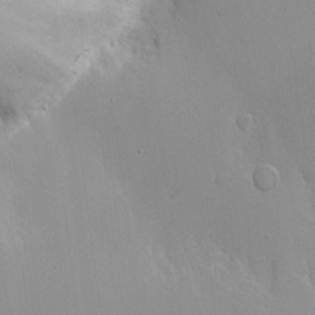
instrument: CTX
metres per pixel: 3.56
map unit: Nhe
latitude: -1.9556
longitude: -59.4238
